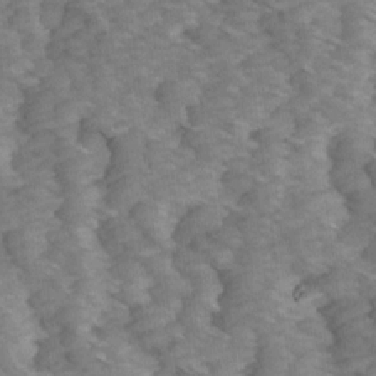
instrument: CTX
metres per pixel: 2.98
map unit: Ave
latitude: 14.8002
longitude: -103.4615
